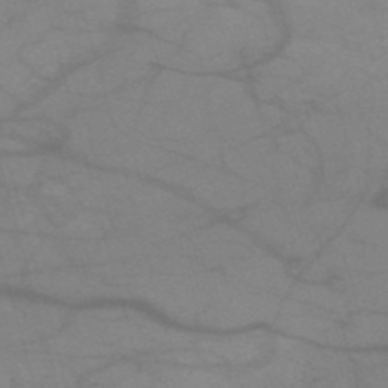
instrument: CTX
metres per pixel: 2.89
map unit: HNb
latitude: -53.2565
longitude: -49.7261
